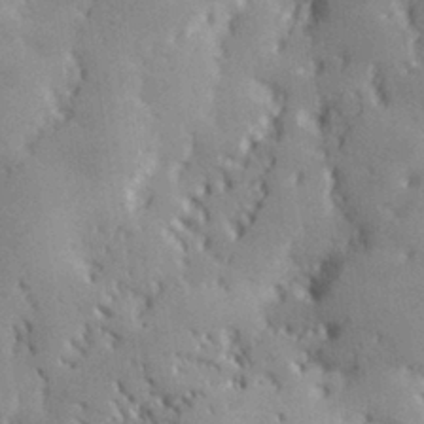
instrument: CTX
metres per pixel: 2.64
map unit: Hve
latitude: 28.7624
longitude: 145.4832
